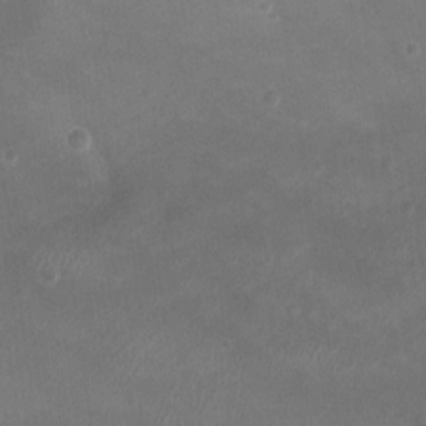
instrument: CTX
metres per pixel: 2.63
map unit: Ht
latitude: -2.3684
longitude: -19.7638
